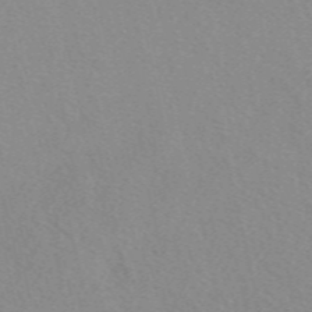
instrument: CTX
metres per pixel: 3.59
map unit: eAb
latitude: 49.5938
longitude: 108.0850
